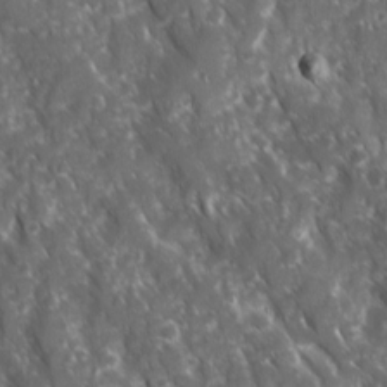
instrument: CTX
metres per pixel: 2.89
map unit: Ave
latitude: 15.6127
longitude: -132.2712
